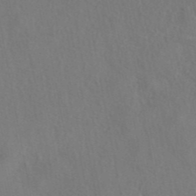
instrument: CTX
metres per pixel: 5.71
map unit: eAb
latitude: 42.8758
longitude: 104.8408
